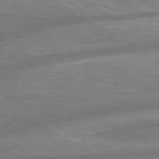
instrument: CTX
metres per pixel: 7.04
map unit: lApd
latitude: 80.4979
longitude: -166.1388
